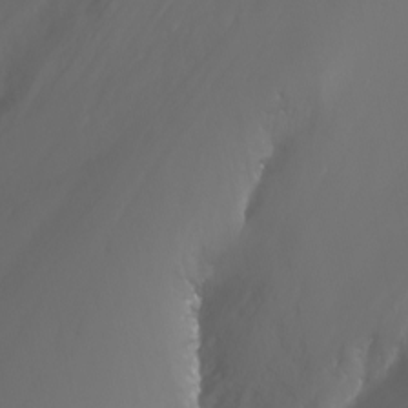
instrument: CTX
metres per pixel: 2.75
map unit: Ht
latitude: -3.7666
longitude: -62.3845
